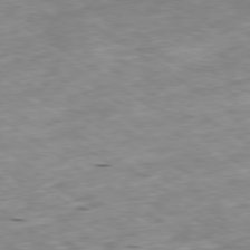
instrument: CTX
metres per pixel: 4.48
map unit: Ap
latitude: -79.8989
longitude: -91.4993
